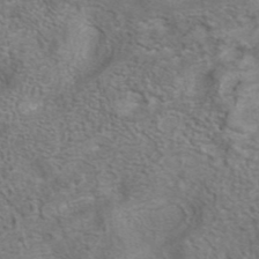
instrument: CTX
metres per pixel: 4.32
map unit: eAb
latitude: 41.8205
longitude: 104.1983
